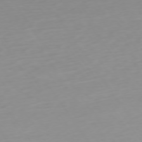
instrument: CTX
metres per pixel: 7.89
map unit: Ap
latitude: -74.3873
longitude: -80.0633
